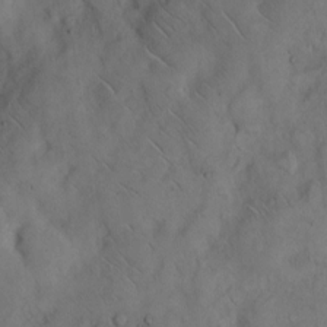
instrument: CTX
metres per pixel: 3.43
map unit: Hto
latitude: 9.2348
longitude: -57.7827
